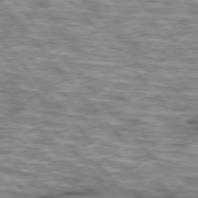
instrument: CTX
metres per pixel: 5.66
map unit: lApd
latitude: 76.1200
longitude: -49.2726
